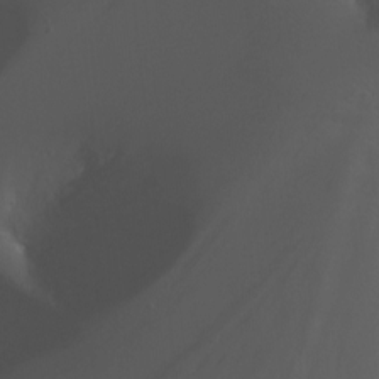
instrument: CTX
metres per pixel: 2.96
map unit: Nhu
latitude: -7.1620
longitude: -75.2915
